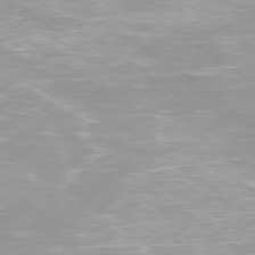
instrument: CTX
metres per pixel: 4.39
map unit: Ap
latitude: -79.2376
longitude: -66.4979
